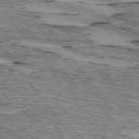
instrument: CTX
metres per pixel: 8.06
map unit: lApd
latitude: 74.3089
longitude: -76.2900
